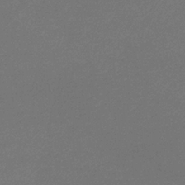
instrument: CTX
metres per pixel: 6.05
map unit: eHb
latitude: -32.4629
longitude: 69.5777
